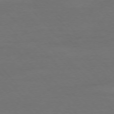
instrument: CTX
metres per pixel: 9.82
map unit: Ap
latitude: -76.8219
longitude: -83.5749
